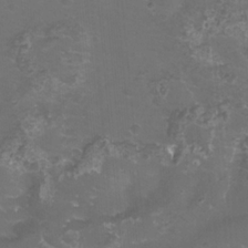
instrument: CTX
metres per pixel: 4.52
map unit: eHh
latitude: -11.8045
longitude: -60.6679
